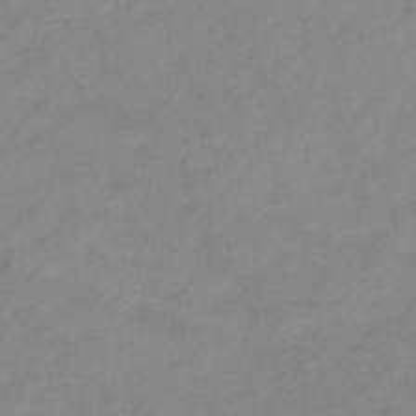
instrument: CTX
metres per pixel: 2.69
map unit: eHb
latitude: -38.9920
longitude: 82.1228
